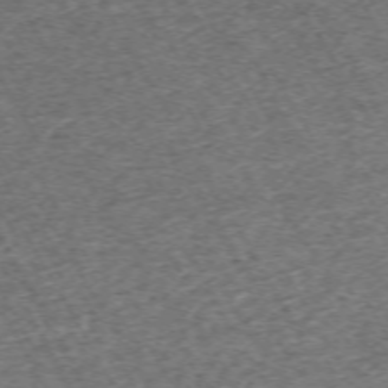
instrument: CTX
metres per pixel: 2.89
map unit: Hpe
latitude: -70.5007
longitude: 13.6155
